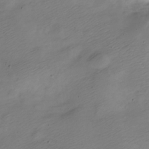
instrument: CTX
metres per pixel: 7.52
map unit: Nve
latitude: -23.5966
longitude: 106.0850
